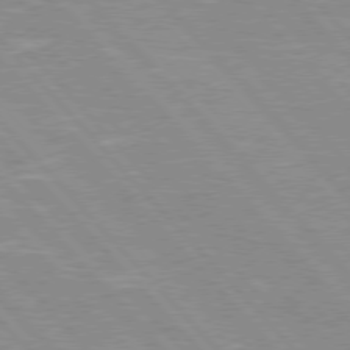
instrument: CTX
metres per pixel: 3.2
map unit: Hpe
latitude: 76.2333
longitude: -126.4979
